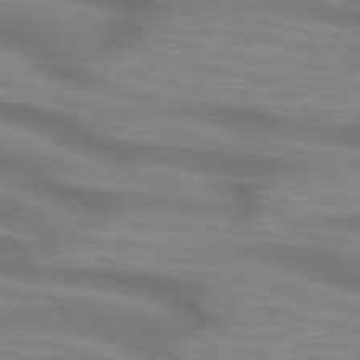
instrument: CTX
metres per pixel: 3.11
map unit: lApd
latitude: 74.5168
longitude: -58.8569
